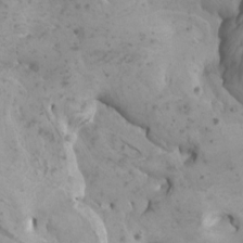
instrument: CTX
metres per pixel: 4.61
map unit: Htu
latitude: -6.2739
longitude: -75.8772
